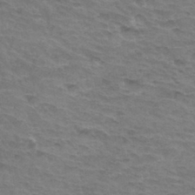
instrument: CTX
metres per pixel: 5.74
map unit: Hto
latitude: 34.0444
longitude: -43.9906
